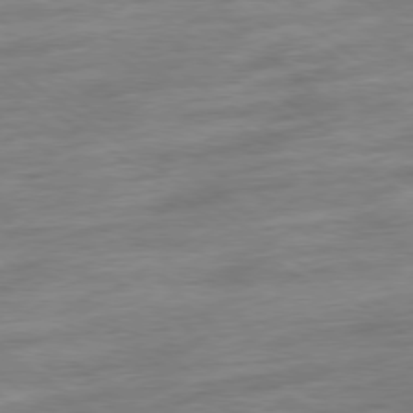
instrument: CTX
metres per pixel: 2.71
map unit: Ap
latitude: -79.3698
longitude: -48.1956
